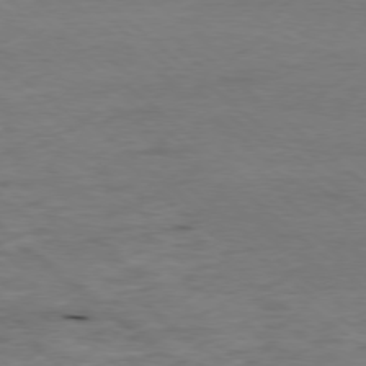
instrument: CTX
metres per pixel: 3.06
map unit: Ap
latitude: -78.5573
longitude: -87.7827
